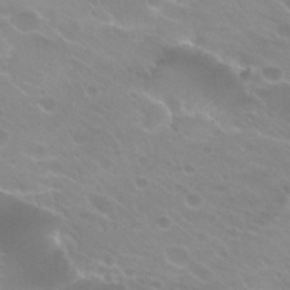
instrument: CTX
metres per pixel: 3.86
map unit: Hto
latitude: 25.5749
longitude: -37.2159
